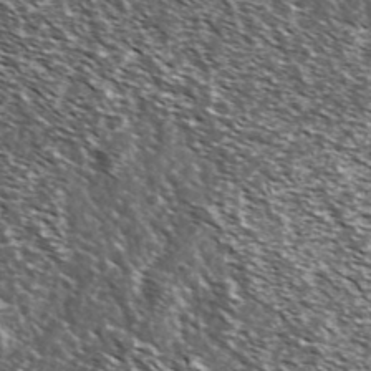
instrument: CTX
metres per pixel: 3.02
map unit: Ave
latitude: 37.4616
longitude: -108.6112
